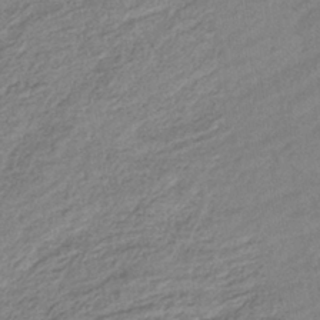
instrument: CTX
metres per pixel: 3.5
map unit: lHb
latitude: -38.3684
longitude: 68.8408
